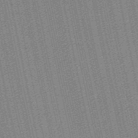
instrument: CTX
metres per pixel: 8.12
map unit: lHb
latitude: -46.9541
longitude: 59.1242
